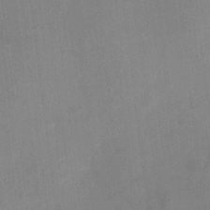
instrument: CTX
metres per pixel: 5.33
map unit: eHh
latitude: 4.8947
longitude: -68.2901
